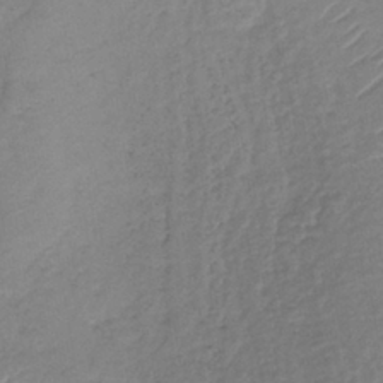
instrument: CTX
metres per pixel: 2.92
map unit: lHb
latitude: -38.1228
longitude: 68.5384
